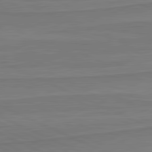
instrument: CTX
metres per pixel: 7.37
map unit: lApd
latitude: 81.6694
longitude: 170.0472
